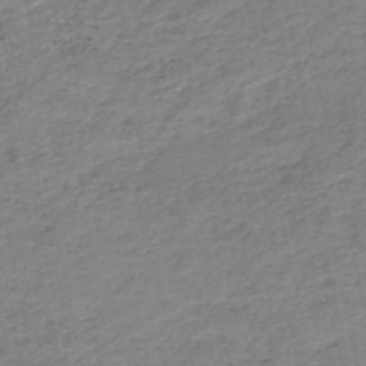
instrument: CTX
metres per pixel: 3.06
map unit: HNb
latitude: -51.6911
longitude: -53.1025
